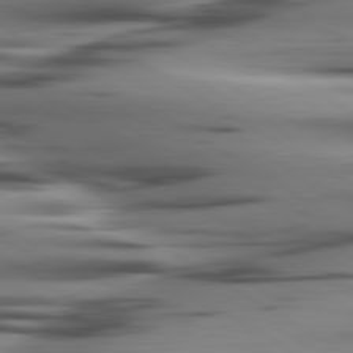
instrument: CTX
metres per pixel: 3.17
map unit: lApd
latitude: 80.3467
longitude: -121.8395
